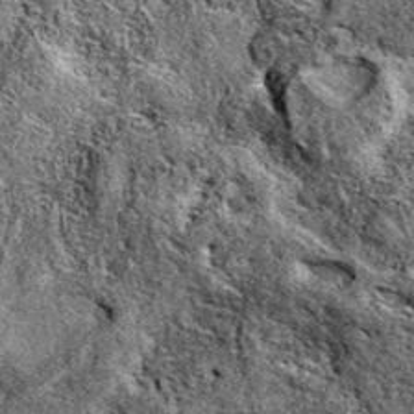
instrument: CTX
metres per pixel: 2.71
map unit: eAb
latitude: 38.4601
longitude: 110.7841
